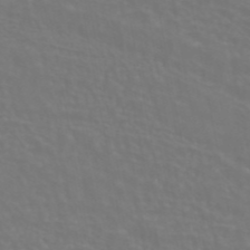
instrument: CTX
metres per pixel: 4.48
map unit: ANa
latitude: 43.1970
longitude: 23.2376
